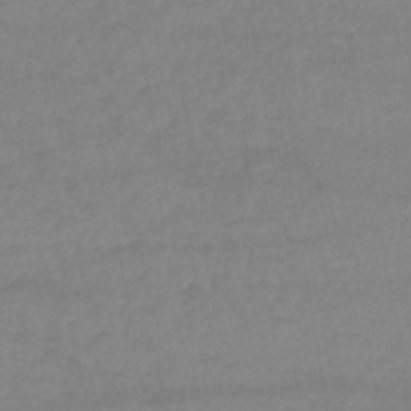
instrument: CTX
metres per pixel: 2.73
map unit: lHb
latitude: -43.9367
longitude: 67.3887
